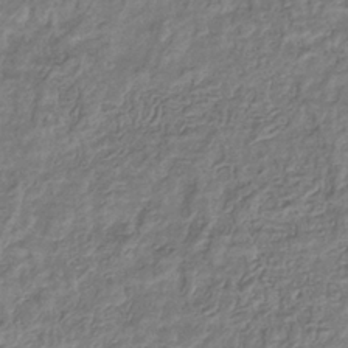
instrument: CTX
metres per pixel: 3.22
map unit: eHb
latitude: -34.8975
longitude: 80.1795
